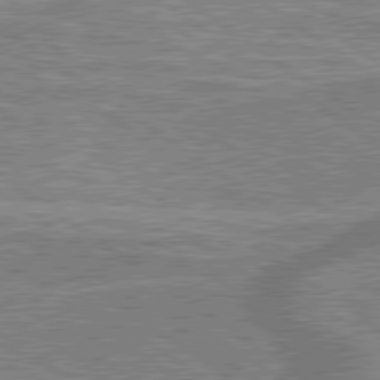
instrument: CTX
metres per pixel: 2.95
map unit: lApd
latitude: 79.5560
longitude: 175.5588
